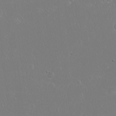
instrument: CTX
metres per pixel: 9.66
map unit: Nhu
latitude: -11.3132
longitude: -37.4993
